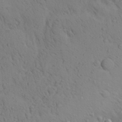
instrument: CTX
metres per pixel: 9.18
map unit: Aa
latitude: 26.1767
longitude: -148.3656
